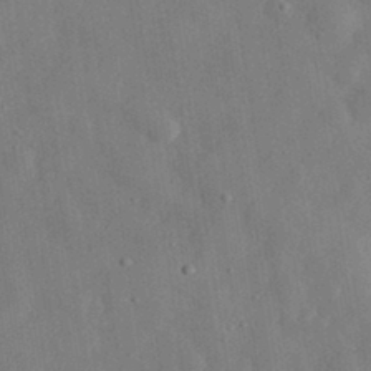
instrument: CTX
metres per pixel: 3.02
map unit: eHh
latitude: 31.0837
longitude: -76.7246
